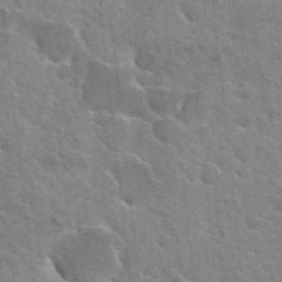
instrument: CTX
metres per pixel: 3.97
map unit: Hto
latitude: 25.4237
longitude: -36.8947
